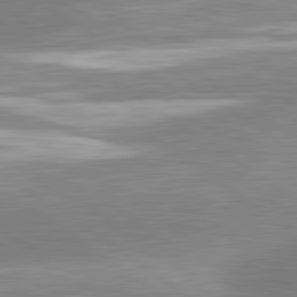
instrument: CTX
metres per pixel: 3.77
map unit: lApd
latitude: 81.4615
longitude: -157.1403
